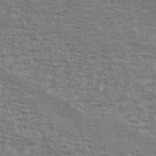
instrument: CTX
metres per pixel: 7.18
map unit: eHh
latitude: 36.4412
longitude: -133.4238
